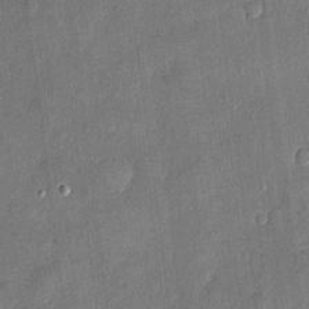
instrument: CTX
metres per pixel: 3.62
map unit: eHh
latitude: 4.5546
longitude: -74.5735
